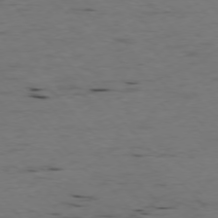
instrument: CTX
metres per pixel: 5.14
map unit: Ap
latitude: -76.6141
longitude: -90.6490
